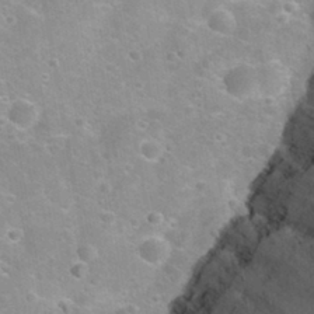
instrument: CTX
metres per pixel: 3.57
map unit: Nhu
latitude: 30.7625
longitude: -52.8947
